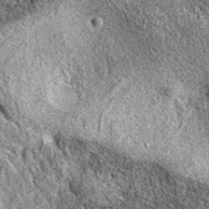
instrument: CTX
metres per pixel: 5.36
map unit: eAb
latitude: 36.9702
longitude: 110.8408
